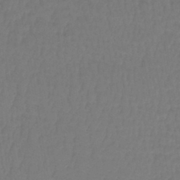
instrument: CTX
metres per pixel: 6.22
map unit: lHb
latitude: -42.7652
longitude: 64.1984
